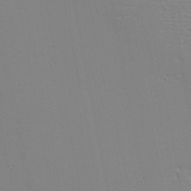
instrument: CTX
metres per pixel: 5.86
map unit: eHh
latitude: -3.4454
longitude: -80.9514
